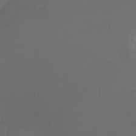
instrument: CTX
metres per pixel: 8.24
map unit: Htu
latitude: -7.3887
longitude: -33.8394
